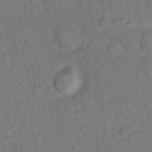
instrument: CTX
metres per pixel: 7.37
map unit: Hto
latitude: 15.0837
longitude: -40.4412
